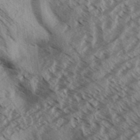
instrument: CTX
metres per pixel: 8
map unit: Aa
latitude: 33.3860
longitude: -139.8205
